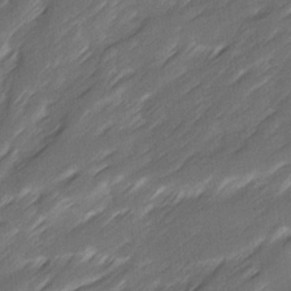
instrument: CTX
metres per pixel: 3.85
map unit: Ave
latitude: 16.0822
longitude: -136.1200
